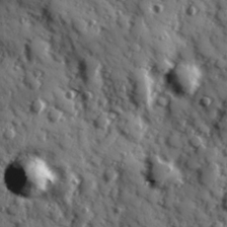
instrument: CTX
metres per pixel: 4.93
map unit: Hve
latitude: 24.8002
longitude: 146.8975
